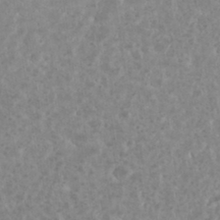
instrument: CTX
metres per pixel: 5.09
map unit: eHh
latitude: 34.8380
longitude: -61.8583
